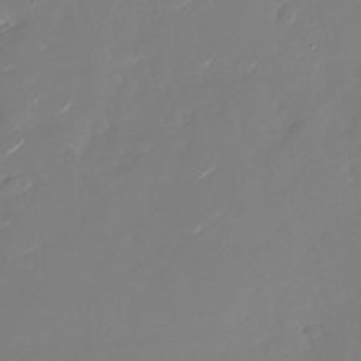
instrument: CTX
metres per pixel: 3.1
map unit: Nhu
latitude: -27.4265
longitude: -74.2334
